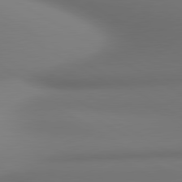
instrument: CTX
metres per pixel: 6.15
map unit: lApd
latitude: 80.8191
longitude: 137.7666
